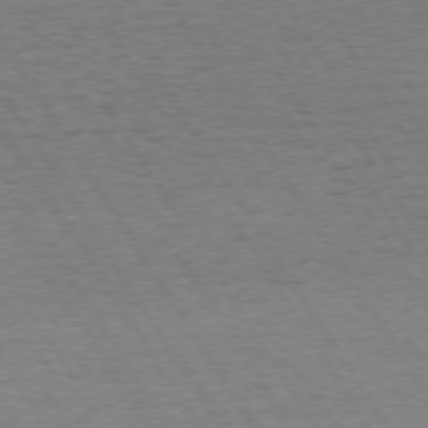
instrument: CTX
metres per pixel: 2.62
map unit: Hpe
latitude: 73.7828
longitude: -130.3468
